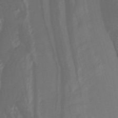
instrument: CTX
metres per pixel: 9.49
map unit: HNhu
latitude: -27.5021
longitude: 74.3685
